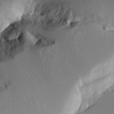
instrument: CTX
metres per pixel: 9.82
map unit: Aa
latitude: 12.0633
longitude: -126.7246
